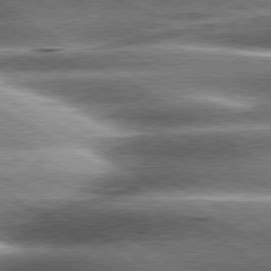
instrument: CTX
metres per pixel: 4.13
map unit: lApd
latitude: 80.2900
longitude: -142.0444
